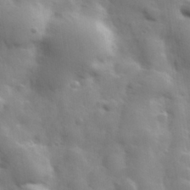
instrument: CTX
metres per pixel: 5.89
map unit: Hve
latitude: 31.5371
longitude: 150.2173
